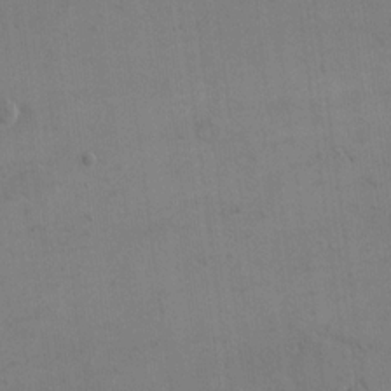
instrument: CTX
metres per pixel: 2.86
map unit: eHh
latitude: 17.1781
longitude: -67.2159
